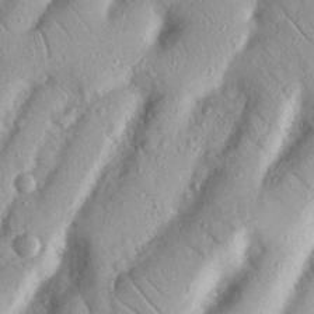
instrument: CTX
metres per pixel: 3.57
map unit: Nhu
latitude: 19.5182
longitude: -77.3859
